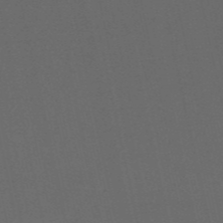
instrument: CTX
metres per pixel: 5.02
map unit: HNb
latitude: -53.8989
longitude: -42.2712
